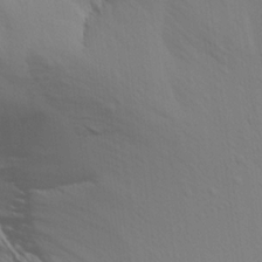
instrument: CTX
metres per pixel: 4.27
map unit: Aa
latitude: 16.4034
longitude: -145.6316
